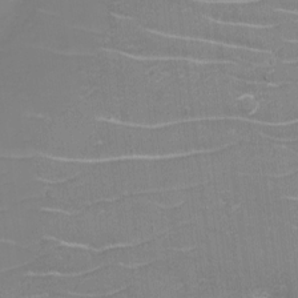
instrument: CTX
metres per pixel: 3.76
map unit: eHh
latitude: -3.7099
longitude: -75.7828
